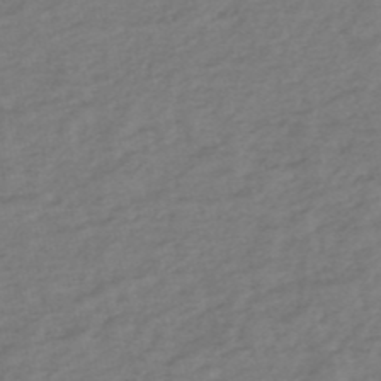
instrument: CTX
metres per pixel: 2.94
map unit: eHh
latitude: -51.5021
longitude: -24.9702
